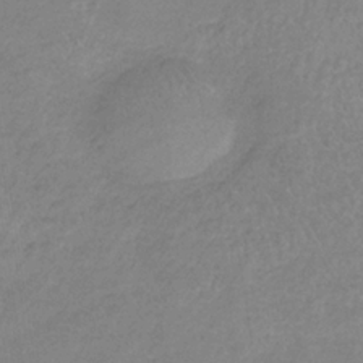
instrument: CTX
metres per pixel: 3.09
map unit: HNb
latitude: -35.2754
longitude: 55.9367
